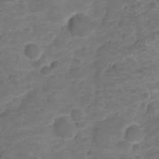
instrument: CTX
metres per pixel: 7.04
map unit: HNhu
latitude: -21.1242
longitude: 85.0486
